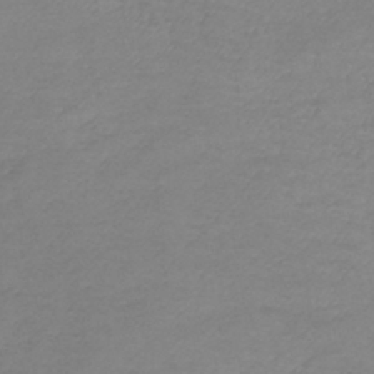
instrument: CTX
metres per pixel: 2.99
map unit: lHb
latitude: -41.8233
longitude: 73.0675
